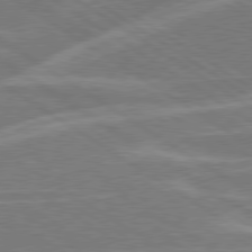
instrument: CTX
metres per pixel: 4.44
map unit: lApd
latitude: 79.2537
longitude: -123.3671
